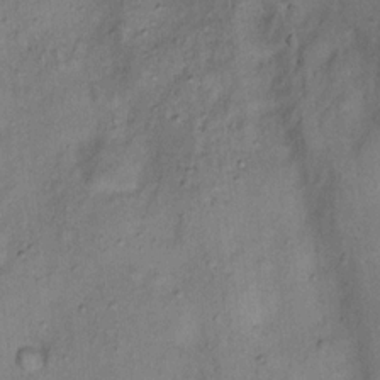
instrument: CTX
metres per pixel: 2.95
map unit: Nhu
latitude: 11.5560
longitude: -28.8002
